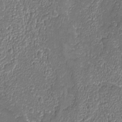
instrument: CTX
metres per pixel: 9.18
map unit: Ave
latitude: -8.7841
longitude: -116.2523
